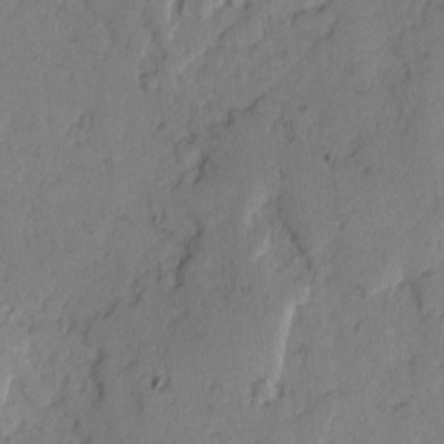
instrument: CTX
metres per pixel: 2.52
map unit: lAvf
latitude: -2.5006
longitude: -107.1025
